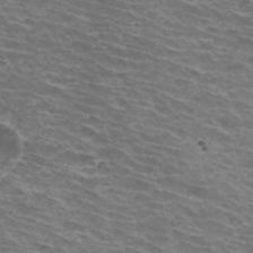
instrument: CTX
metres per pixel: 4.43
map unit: Hto
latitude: 33.7639
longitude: -43.2915
